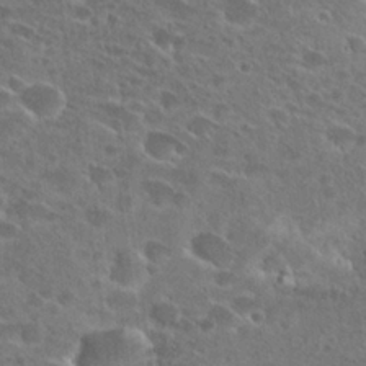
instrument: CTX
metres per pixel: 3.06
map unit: Hto
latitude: 26.5357
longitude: -46.4034
